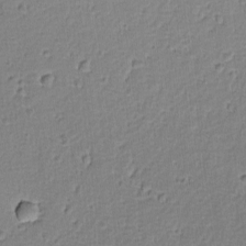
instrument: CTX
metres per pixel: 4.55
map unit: lAvf
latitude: -9.0864
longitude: -119.5371
